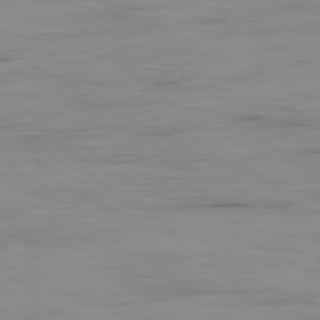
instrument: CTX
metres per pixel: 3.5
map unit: Ap
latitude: -79.5021
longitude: -77.6127
